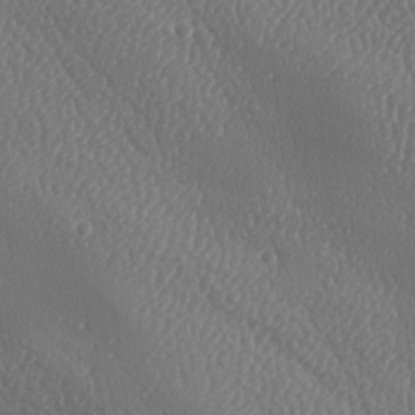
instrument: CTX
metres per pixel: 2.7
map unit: lAa
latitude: -8.5952
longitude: -128.4979
